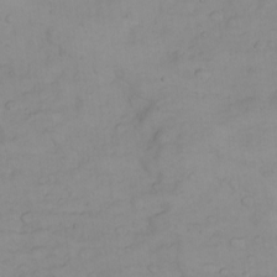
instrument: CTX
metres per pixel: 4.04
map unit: Nhu
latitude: -4.9730
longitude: -81.3293
